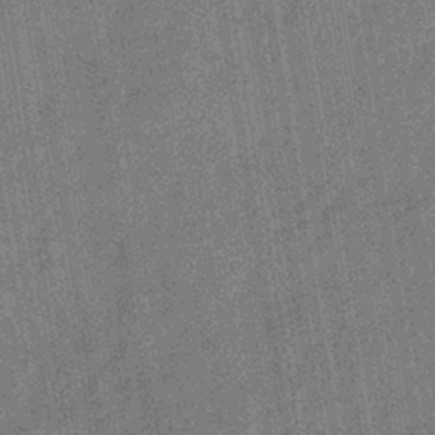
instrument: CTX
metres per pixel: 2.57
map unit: eHb
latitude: -34.6518
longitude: 80.5952
